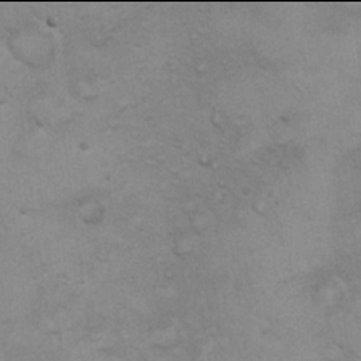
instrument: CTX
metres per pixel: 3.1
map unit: eHh
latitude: 21.9906
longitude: -59.2726
